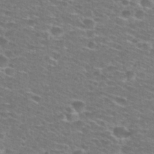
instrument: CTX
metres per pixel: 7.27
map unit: Hto
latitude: 28.3845
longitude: -48.9136
